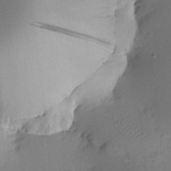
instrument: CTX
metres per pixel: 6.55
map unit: HNhu
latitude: 8.5546
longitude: 15.2565
